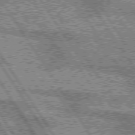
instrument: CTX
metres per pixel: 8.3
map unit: lApd
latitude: 75.4426
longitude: -59.0270
